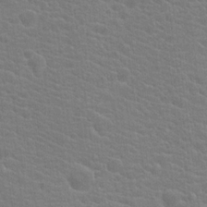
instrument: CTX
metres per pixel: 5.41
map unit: Hto
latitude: 20.2901
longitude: -39.7638
